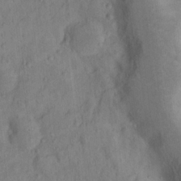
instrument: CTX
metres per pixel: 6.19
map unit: Nhu
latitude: 14.7625
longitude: -31.0081
